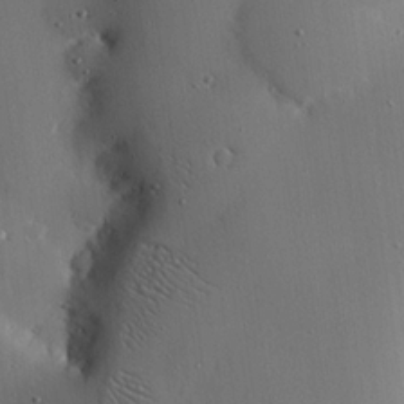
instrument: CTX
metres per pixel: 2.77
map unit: eHh
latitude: 22.4979
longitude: -91.1592
